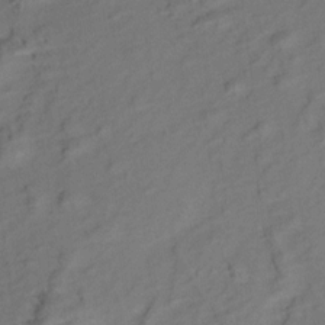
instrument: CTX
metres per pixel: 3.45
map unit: Aa
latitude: 9.8961
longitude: -140.4601
